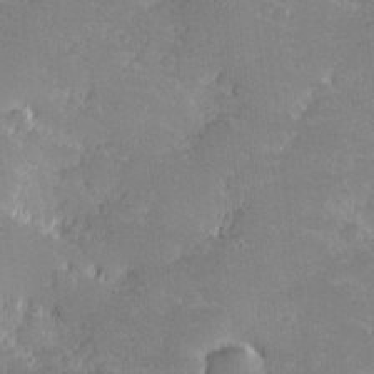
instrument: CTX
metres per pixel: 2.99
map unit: eHh
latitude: -0.8219
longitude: -85.8961
